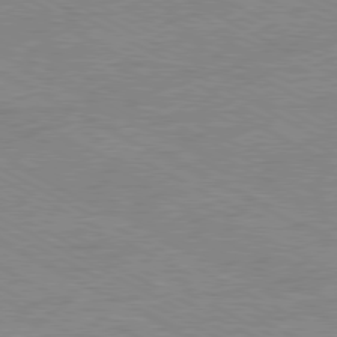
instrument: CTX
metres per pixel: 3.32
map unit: Ap
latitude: -81.0487
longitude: -86.8191
